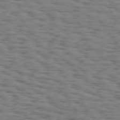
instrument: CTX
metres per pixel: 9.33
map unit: Hpe
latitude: 74.1578
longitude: -132.6679
